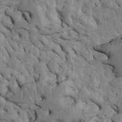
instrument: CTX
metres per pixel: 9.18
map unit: Htu
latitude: -5.0486
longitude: 156.8597
